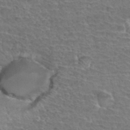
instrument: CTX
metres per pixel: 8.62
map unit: Hto
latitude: 34.6490
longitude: -43.4427
